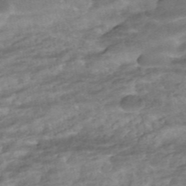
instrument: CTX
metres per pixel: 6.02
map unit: HNhu
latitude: -42.1038
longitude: 104.1794
